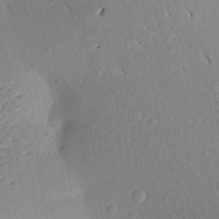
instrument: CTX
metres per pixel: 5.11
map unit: Aa
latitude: 20.6680
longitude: -146.8947
